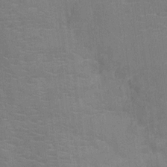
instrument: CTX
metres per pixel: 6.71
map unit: Ht
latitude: -12.5574
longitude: -25.3103
